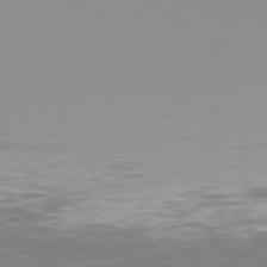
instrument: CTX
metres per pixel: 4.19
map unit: Hpe
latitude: 78.0822
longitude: -169.1781
